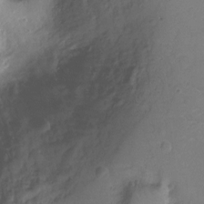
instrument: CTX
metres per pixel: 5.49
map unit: Hto
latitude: -12.0283
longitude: -38.8380
